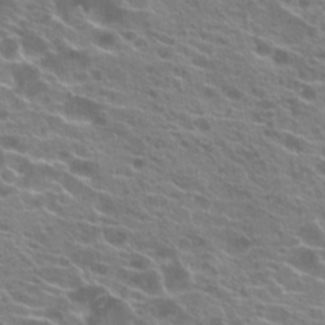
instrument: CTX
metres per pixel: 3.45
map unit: Hto
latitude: 21.4805
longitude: -40.3278
